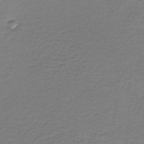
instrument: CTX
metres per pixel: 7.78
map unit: HNb
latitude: -35.0297
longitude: 53.2565
